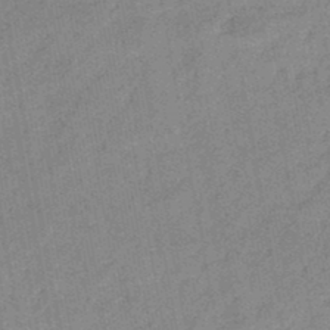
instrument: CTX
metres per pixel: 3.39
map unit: eHb
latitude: -46.0850
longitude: 85.7099
